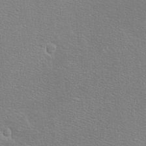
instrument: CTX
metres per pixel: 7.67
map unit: eHh
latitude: -8.5007
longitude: -70.3467
